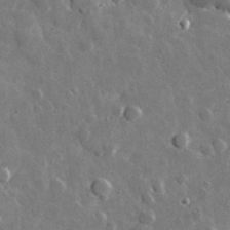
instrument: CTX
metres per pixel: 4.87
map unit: lHvf
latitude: 34.7813
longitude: -88.3846
